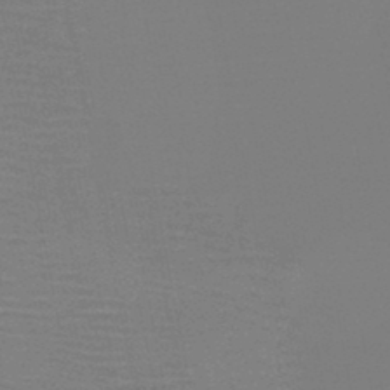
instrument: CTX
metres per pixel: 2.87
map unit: HNb
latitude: -46.5762
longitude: -44.4979
